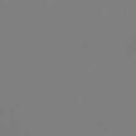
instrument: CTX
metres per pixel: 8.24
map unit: eHh
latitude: -5.2565
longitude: -84.0633
